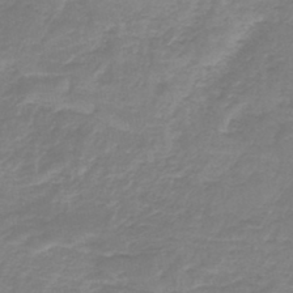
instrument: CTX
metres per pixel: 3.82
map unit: lHb
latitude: -42.1794
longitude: 63.6344
